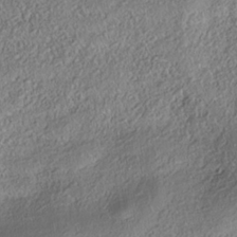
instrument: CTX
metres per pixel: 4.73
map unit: Nhe
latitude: -38.2740
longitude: 138.3873
